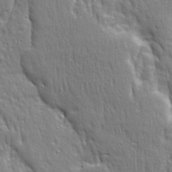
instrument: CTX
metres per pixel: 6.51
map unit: Ave
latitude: 22.4412
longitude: -135.0269
